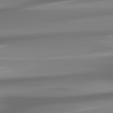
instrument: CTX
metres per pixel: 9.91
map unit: lApd
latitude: 81.9528
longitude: -168.7058
